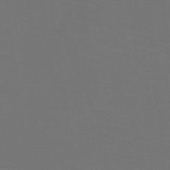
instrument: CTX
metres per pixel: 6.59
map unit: Htu
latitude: -13.1431
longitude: -46.1011
